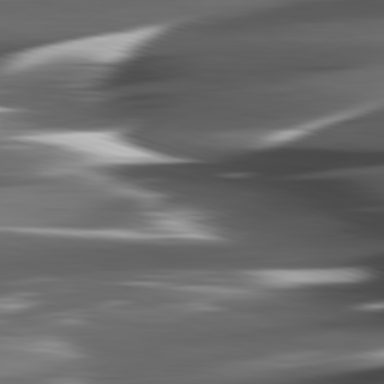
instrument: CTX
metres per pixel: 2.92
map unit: lApd
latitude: 82.3089
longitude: -144.6868
